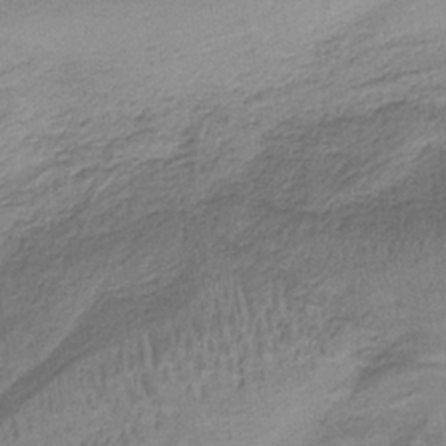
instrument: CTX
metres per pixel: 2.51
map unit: HNb
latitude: -35.1242
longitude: 58.6707
